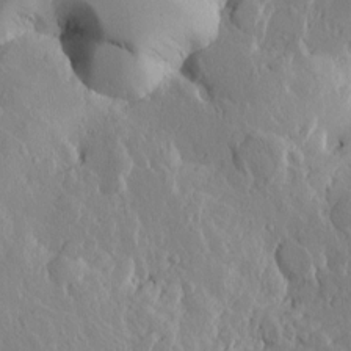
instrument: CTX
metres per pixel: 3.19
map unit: Htu
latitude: -0.4251
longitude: -177.1214
